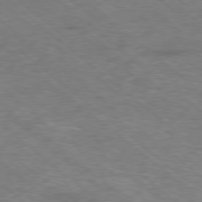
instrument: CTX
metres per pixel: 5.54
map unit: Hpe
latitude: -78.8219
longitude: 17.3699
